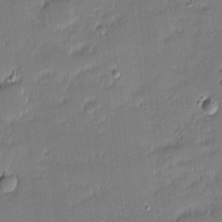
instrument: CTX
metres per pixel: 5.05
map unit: eHh
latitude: -1.8801
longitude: -83.2348
